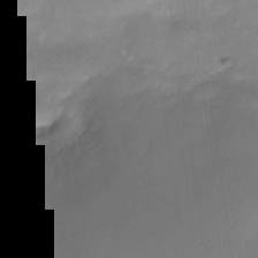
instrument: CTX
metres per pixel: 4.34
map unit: Nhe
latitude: -34.5385
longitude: -145.8016
